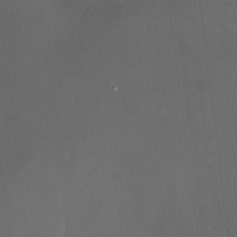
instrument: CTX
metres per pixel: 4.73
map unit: HNhu
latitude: 8.4979
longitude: 10.0094
